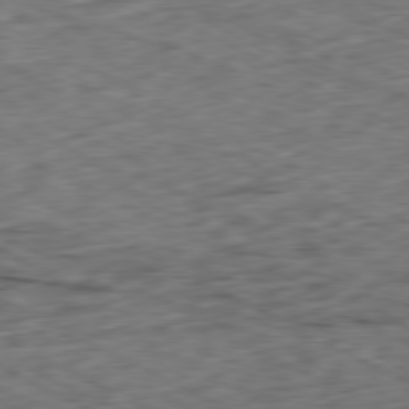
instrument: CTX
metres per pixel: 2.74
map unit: Ap
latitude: -80.6519
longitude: -72.5735
